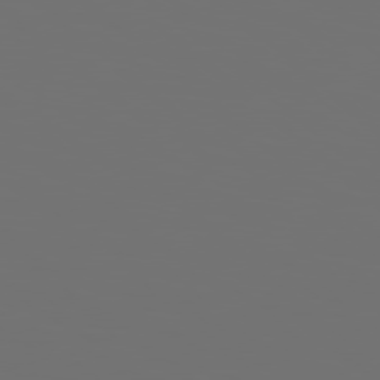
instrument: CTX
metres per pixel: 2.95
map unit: Hpe
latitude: 78.8569
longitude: 176.7085
